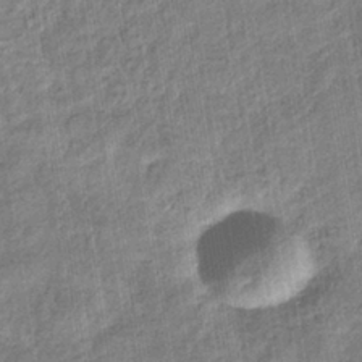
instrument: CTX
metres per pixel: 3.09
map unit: eHb
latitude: -37.4454
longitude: 79.8422
